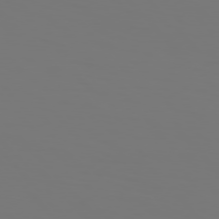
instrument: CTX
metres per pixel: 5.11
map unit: Hpe
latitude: 76.1955
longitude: -133.4804
